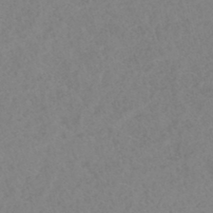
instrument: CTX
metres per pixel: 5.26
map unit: HNhu
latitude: -46.5951
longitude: 30.5196
